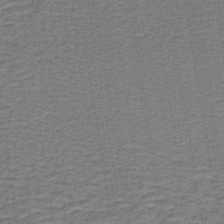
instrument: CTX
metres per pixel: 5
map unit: lHb
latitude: -40.8975
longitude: 55.3132
